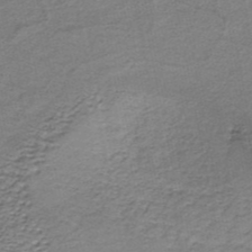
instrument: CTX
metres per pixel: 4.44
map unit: lHb
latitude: -34.8030
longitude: 60.9542
